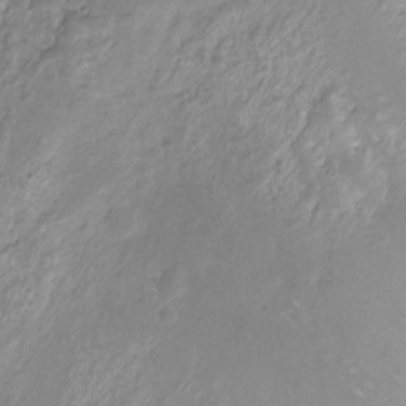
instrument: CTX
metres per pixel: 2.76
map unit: Hto
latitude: -11.9367
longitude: -38.6490
